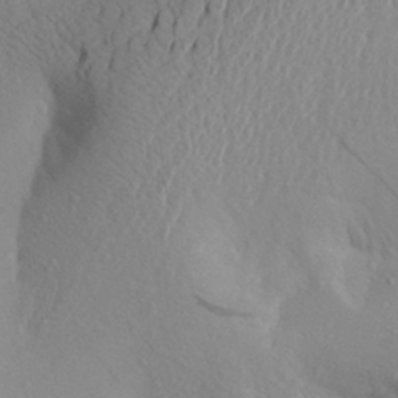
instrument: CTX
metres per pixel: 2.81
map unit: Aa
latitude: 26.7246
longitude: -147.6127
